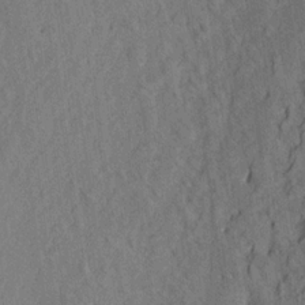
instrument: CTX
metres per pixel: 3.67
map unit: Aa
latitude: 20.0822
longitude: -141.1214
